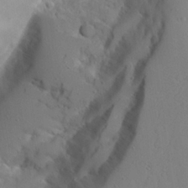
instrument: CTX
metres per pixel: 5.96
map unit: Aa
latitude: 24.1577
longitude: -127.9150
